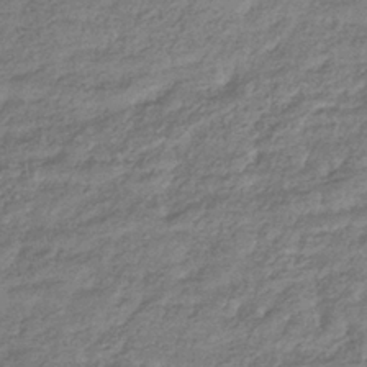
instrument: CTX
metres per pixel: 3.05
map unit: eHb
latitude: -37.3320
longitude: 80.7274
